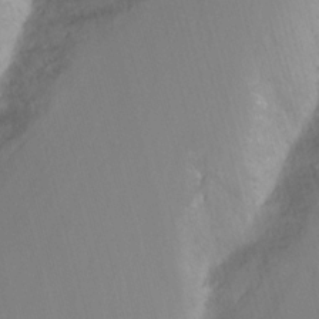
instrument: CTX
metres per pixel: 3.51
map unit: Nhu
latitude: -8.8030
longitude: -46.8947
